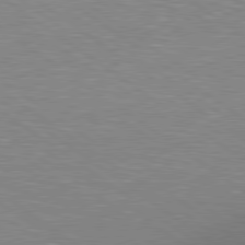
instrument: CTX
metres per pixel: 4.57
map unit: Hpe
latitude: 79.0837
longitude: -154.0255
